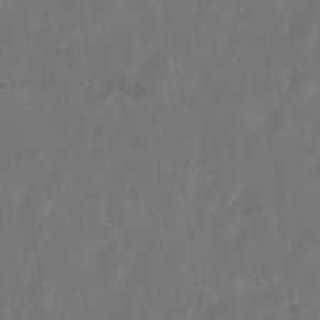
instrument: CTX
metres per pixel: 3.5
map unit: Hto
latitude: 8.4601
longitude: -34.4790
